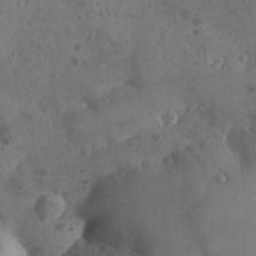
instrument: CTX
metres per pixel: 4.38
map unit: Ave
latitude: -9.1053
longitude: -118.1200
